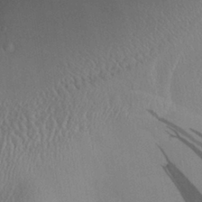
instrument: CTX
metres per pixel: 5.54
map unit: Aa
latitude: 29.1403
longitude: -135.7260
